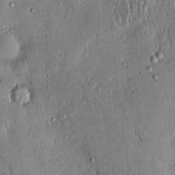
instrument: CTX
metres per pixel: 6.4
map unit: eHh
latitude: 0.1577
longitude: 15.6155
